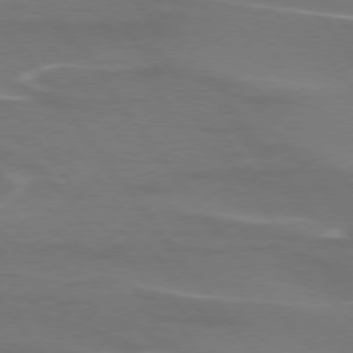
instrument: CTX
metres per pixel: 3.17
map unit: lApd
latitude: 75.0270
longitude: -62.3090
